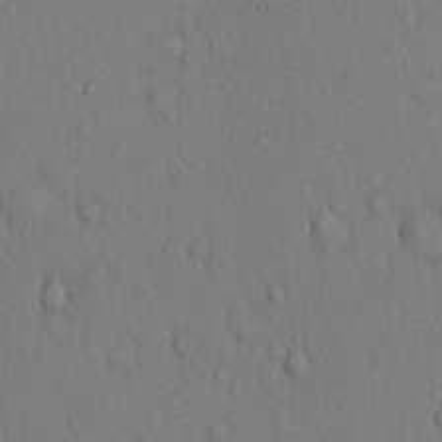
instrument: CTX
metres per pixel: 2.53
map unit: Hto
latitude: 13.9150
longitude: -57.8583
